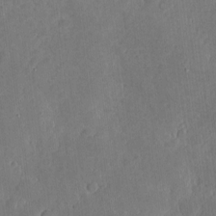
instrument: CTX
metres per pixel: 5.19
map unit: eHh
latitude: 4.1200
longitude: -73.1781
